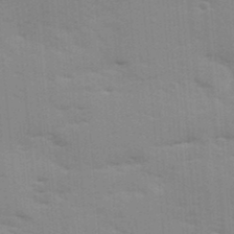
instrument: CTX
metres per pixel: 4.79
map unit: Ave
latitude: 11.2915
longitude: -102.3278
